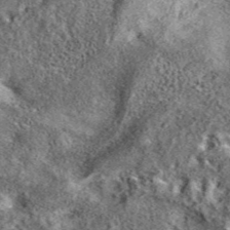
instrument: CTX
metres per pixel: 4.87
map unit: eAb
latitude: 37.0836
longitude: 110.4818
